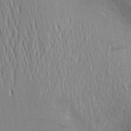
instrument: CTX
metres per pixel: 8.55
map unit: Aa
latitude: 19.3481
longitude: -143.4238
